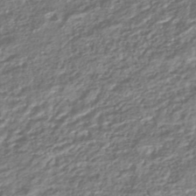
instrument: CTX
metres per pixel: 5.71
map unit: HNhu
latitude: -44.6896
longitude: 97.5210
